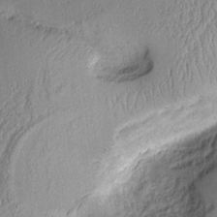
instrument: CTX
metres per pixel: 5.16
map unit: Aa
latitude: 10.1200
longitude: -128.8758
